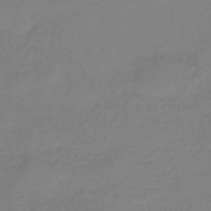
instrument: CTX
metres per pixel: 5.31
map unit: eHb
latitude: -46.0472
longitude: 86.3495
